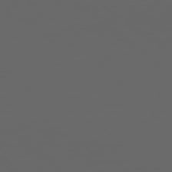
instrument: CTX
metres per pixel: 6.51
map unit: Ap
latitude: -77.6344
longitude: -75.8205
